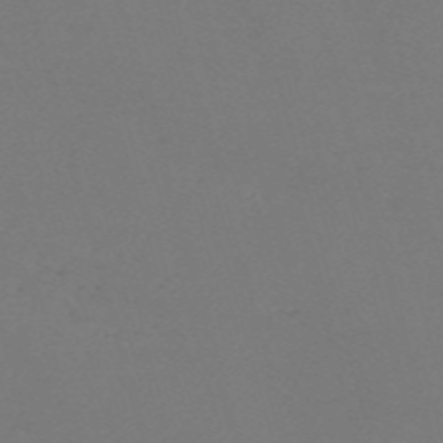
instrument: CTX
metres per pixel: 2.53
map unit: Nve
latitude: -58.9163
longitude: 60.6707
